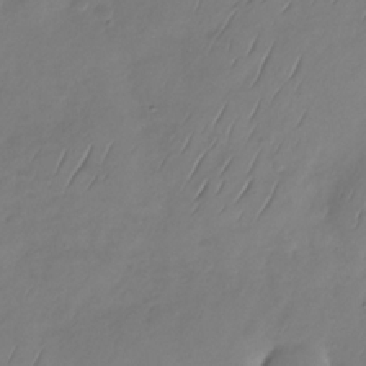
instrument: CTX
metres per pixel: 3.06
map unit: Nhu
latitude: -29.4454
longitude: -59.1025
